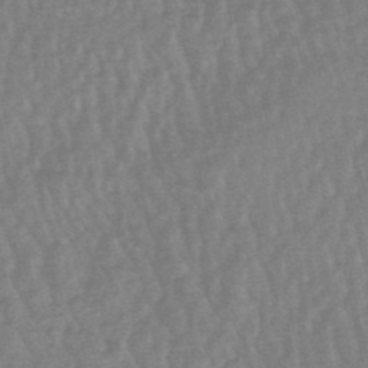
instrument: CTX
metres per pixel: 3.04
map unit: lHb
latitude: -48.3684
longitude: 82.8597
